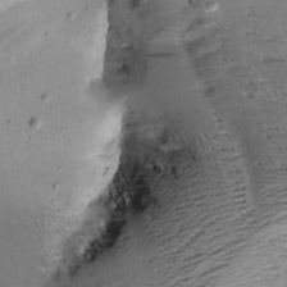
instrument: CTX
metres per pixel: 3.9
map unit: Aa
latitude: 9.9150
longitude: -141.8394
